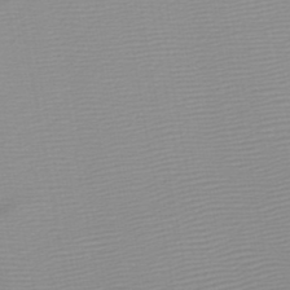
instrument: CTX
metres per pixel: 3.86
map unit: HNb
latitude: -45.6911
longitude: -43.8206
